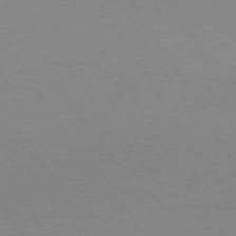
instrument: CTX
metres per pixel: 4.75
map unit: Ap
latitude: -73.5588
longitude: -72.6491
